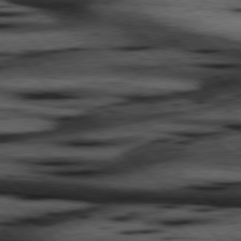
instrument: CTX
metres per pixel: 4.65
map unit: Hpe
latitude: 77.8016
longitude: -127.3104
